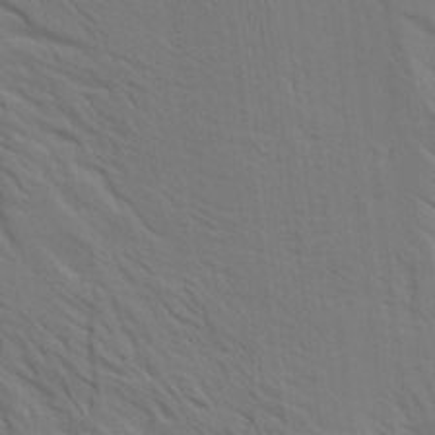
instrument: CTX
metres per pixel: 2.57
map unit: Aa
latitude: 14.6869
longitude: -147.4049
